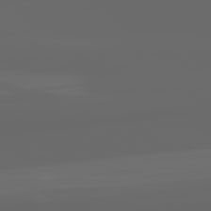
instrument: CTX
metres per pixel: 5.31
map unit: lApd
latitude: 82.0822
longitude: -169.1025
